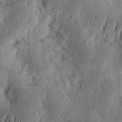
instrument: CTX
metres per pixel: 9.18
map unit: Ht
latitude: 14.1389
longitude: -74.0822
